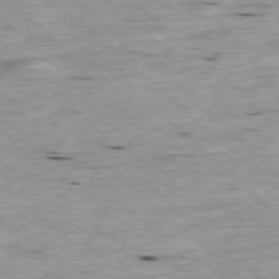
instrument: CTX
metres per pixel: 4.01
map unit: Ap
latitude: -78.1794
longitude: -89.1592
